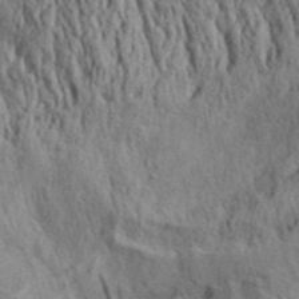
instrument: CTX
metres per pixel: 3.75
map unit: Aa
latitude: 30.6113
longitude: -137.0459
